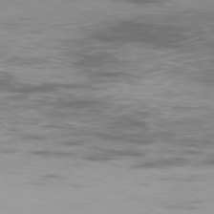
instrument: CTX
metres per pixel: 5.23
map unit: Ap
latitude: -79.9178
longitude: -103.8205
